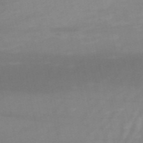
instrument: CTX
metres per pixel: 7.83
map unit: HNb
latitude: -54.4062
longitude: -44.1389
